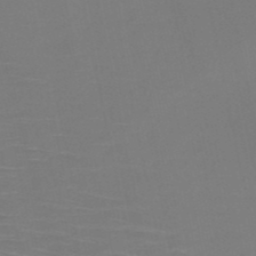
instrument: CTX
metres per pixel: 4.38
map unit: HNb
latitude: -50.8975
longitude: -46.8569
